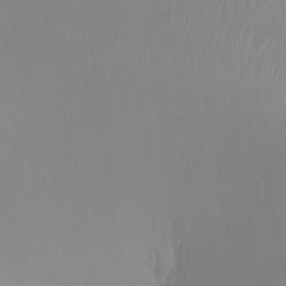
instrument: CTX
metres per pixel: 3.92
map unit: Ht
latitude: -16.3685
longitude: -41.3859
